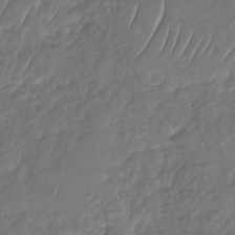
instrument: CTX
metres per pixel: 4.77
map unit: Nhu
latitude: -30.7463
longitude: -59.3482
